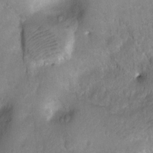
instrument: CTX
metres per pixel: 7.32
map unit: Hto
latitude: 2.5923
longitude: -35.6316
